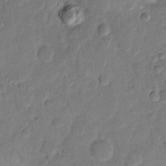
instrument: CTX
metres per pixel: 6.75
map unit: eHh
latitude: 11.7261
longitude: -64.9703
